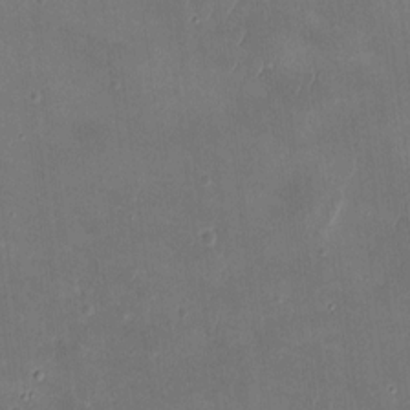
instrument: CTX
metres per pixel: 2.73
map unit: eHh
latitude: 8.6302
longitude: -74.0255
